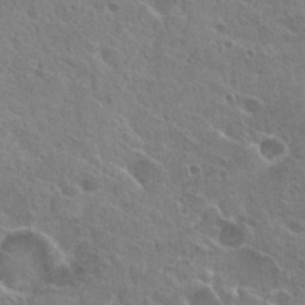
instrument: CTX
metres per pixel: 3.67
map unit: Hto
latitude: 24.8946
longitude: -39.2159
